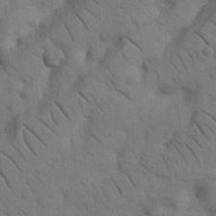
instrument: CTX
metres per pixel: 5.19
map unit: Nhu
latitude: 22.1956
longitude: -74.6679
